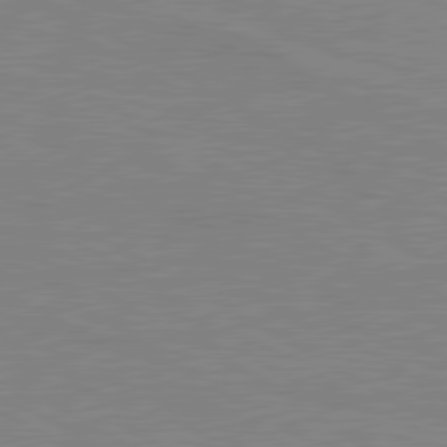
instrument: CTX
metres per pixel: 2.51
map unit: lApd
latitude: 80.3467
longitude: 122.0283
